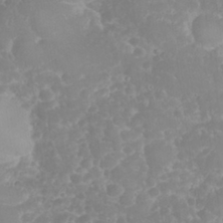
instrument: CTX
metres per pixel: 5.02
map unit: eHh
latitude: 31.9717
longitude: -63.9339
